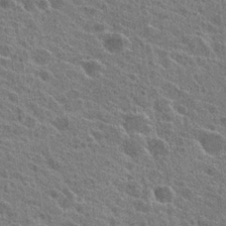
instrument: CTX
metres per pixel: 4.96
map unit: Hto
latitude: 24.2900
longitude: -39.7261
